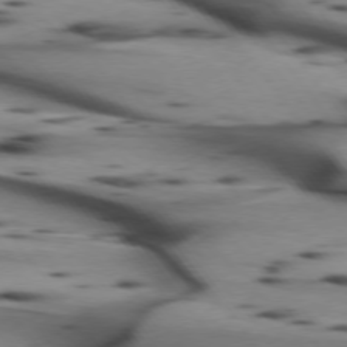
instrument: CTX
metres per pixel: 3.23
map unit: lApd
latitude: 74.7057
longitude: -65.4048
